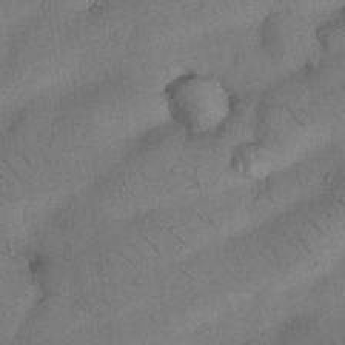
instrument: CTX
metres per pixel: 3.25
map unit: Nhu
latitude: 26.3845
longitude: -71.5371
